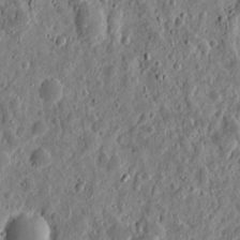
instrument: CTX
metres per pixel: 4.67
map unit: eHh
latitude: 10.4412
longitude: -73.7450
